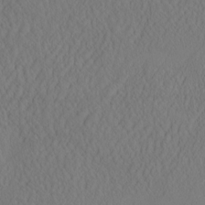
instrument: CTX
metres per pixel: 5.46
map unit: eHh
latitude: -3.0297
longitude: 16.2173
